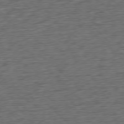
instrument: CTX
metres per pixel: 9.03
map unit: Ap
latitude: -77.9745
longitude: -72.0444
